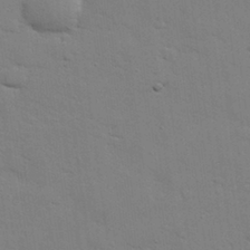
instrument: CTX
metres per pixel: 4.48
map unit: eHh
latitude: 28.1578
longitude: -75.0458
